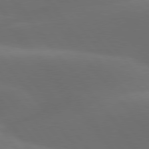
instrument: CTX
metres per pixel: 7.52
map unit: lApd
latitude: 78.0633
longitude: -52.4979
